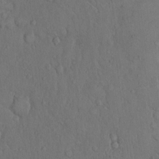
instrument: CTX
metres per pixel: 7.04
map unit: Hto
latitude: 10.2523
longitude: -60.7624
